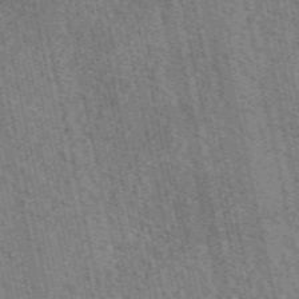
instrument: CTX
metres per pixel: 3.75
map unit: eAb
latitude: 51.4615
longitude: 114.3684
